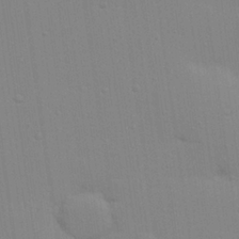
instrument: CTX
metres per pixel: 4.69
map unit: Hve
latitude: 26.1389
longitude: -92.7246
